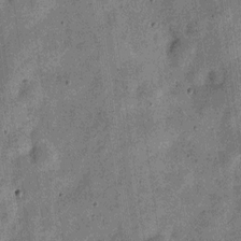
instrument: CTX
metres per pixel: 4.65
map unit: Nve
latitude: -23.9178
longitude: 106.7086
